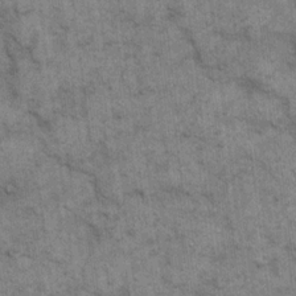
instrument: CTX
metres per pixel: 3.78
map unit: eHh
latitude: 15.0459
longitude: -65.6316
